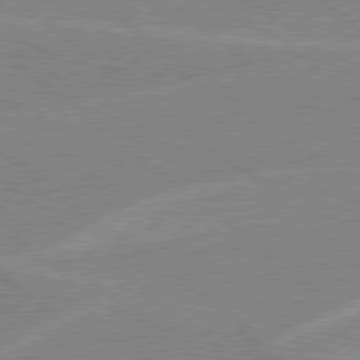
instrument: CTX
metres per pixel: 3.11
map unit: Hpe
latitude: 78.4034
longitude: -160.4790
